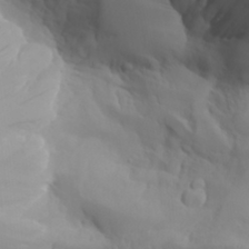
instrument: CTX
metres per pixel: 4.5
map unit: Aa
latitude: 27.5371
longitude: -132.9325
